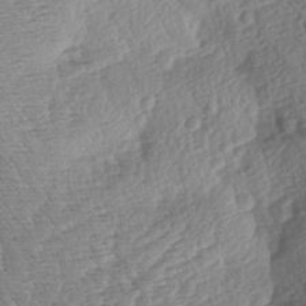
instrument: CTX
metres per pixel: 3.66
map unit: Aa
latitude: 8.2901
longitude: -133.6316
